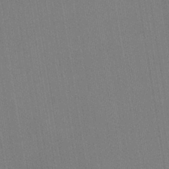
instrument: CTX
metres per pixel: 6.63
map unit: HNb
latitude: -33.4455
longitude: 54.5952
